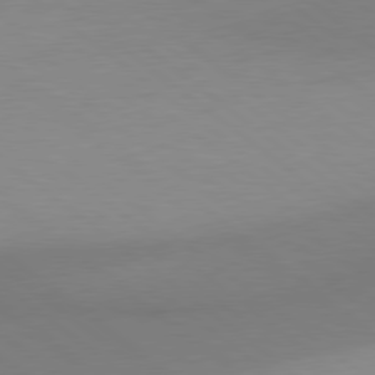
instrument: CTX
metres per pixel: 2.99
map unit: Hpe
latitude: 78.8002
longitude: -150.7246
